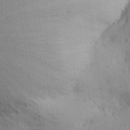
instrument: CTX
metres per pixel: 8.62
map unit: Aa
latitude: 28.8758
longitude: -144.8380
